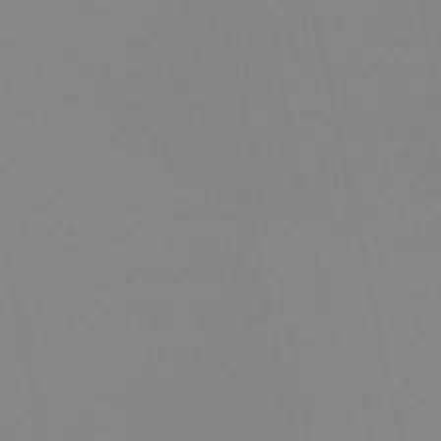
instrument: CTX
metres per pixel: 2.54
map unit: HNb
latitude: -45.1809
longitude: -43.0836
